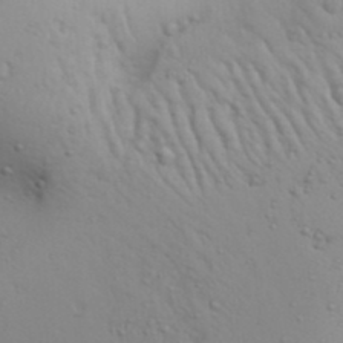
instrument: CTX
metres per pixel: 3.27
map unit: Aa
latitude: 29.6127
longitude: -146.1200
